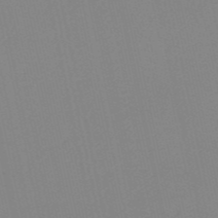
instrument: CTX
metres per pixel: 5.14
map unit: HNb
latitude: -53.7666
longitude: -39.4048
